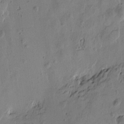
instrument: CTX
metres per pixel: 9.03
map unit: Htu
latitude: -3.5021
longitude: -177.0836
